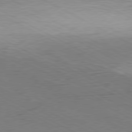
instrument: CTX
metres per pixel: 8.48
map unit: Ap
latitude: -81.2565
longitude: -63.0648
